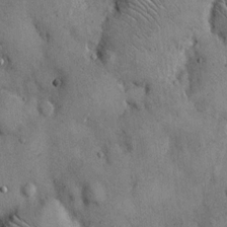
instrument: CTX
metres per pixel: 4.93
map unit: Hto
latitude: 13.3293
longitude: -60.2333
